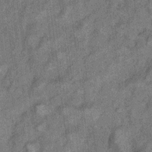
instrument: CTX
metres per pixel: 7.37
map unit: Ht
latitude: 8.1956
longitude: -37.4615
